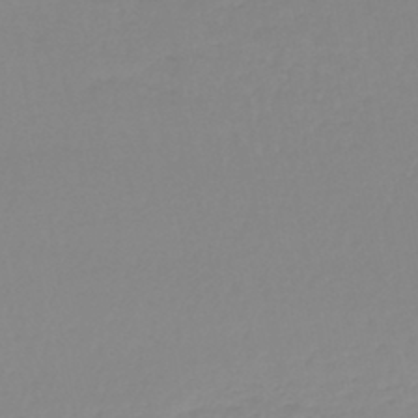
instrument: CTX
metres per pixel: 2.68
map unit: lHb
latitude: -44.2928
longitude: 62.3684
